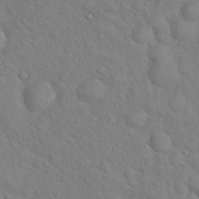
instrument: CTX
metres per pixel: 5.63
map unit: Hto
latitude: 17.5182
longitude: -52.9514
